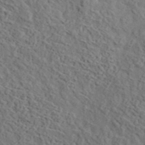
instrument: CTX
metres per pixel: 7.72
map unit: lHvf
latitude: 36.8002
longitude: -87.4993
